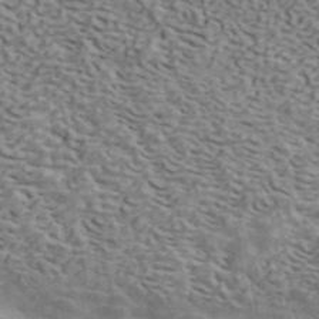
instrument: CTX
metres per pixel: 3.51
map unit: ANa
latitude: 41.2348
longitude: 50.9919
